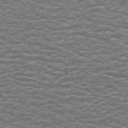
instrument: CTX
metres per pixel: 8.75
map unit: ANa
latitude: 44.5734
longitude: 26.3306
